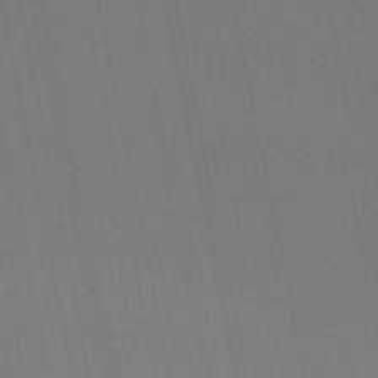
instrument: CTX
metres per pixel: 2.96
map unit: eHb
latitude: -49.8612
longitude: 67.3699
